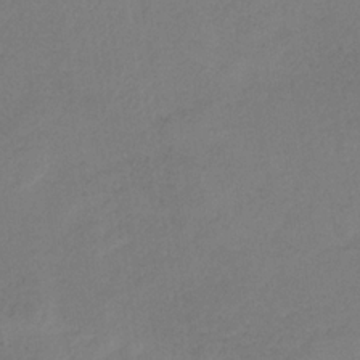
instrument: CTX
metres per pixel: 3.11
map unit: HNb
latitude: -31.6911
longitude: 63.2942
